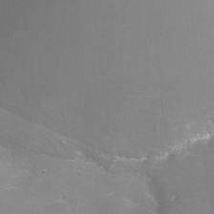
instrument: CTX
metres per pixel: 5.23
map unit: Ht
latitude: -6.3117
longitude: -29.6316
